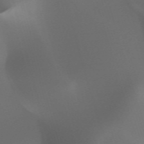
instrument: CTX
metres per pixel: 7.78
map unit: HNhu
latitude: -47.5588
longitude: 30.5951
